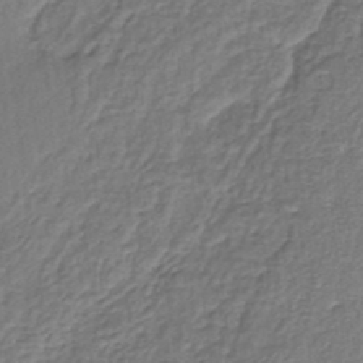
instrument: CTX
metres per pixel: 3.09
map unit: lHb
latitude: -37.2187
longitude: 59.3698
